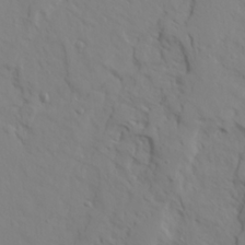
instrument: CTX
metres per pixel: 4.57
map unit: Ave
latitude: 23.6127
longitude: -133.0458
